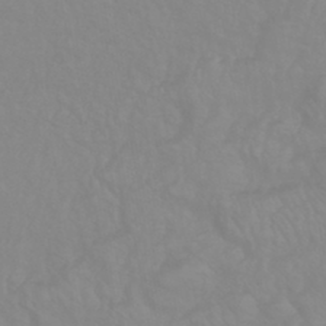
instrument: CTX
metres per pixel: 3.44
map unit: eHb
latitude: -44.0850
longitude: 81.5966
